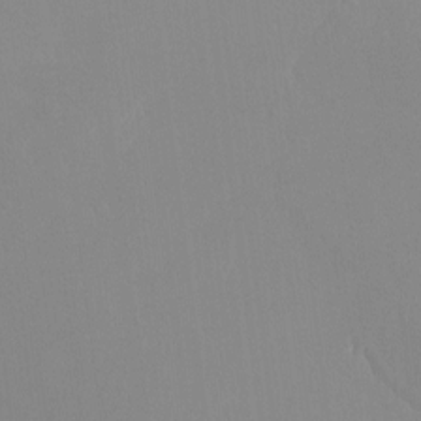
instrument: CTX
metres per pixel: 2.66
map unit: Htu
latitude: -15.4266
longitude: -47.8773
